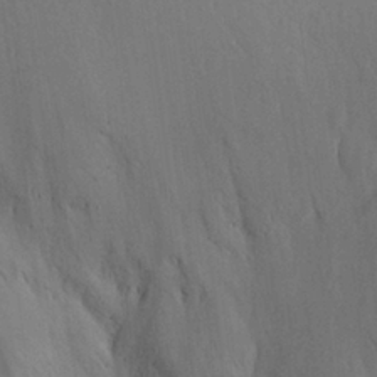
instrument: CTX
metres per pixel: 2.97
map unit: Aa
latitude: 28.3089
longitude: -145.1214
